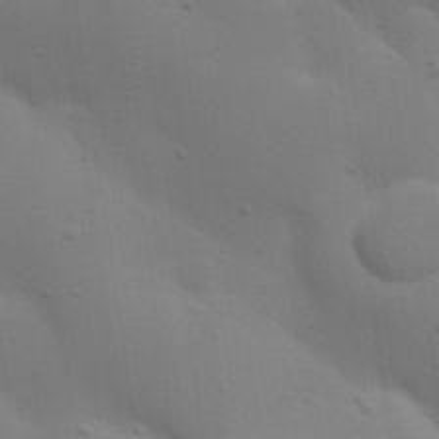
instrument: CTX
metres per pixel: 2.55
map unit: Nhu
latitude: 22.2711
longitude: -73.0081
